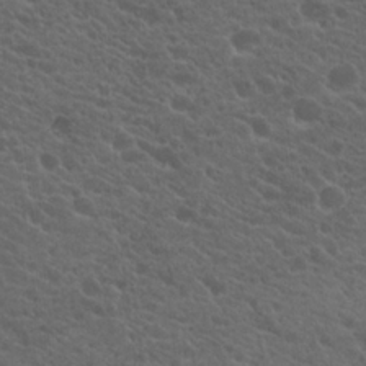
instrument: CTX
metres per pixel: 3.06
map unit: Hto
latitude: 19.8394
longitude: -34.7813
